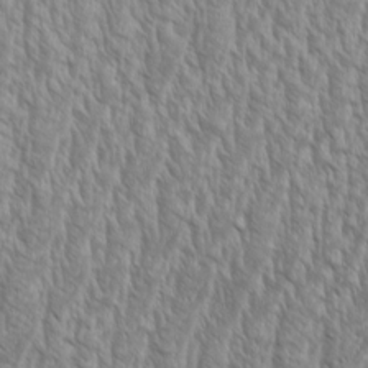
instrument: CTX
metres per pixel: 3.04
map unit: Aa
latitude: 9.1403
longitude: -130.3468
